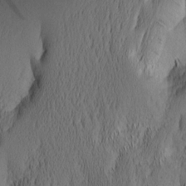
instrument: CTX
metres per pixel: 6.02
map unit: Nhu
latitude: -6.9730
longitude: -152.4034
